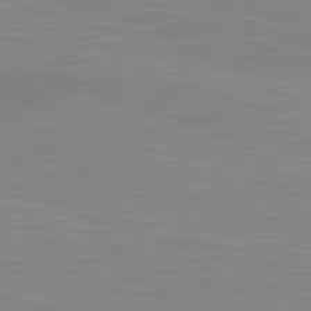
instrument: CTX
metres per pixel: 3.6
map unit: lApd
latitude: 81.4615
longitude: -168.9514
